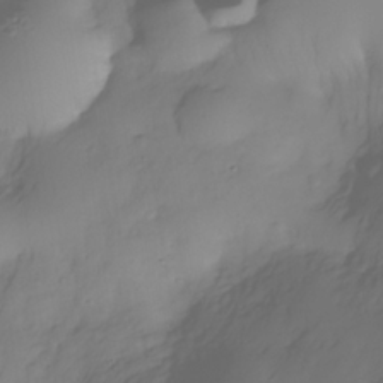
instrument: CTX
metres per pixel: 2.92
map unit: Nhe
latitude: -34.3306
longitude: -143.2348
